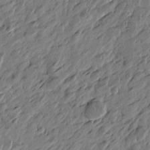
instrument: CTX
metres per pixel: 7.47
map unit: Htu
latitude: -3.2564
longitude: -179.6694
